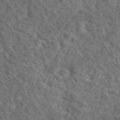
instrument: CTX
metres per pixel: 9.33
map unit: lHvf
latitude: 40.8002
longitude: -89.6883
